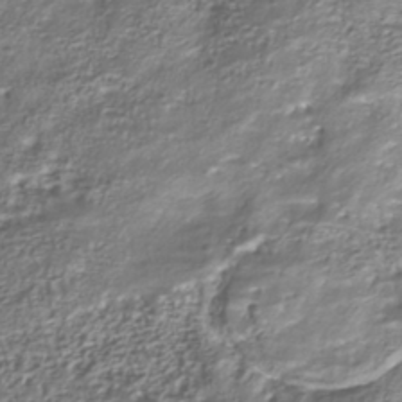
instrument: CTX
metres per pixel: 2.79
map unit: Nhu
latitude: -40.1983
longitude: -85.8772
